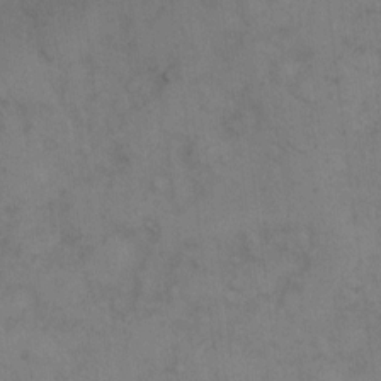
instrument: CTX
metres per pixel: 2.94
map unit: eHh
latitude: 9.9339
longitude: -63.2915
